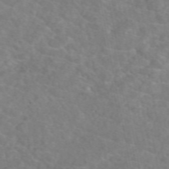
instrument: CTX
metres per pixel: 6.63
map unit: eAb
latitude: 50.2522
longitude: 111.2187
